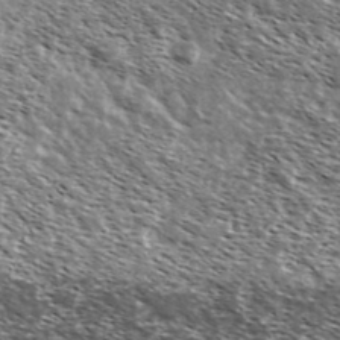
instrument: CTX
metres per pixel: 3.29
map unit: Ave
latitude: 37.7450
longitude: -108.5923
